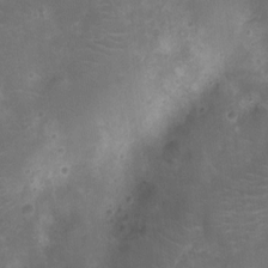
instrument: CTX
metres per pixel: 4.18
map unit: Ht
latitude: -11.5966
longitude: -21.0837
